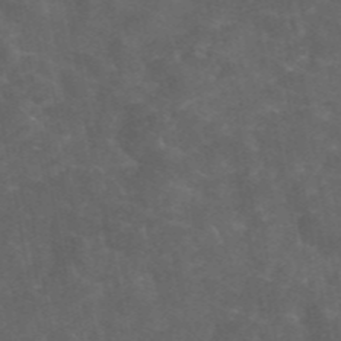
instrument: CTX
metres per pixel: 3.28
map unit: eAb
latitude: 46.3657
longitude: 125.7100
